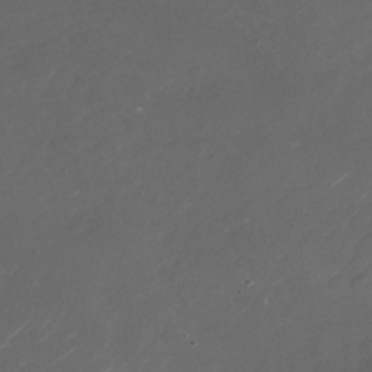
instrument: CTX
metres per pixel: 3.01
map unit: Nhu
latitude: -27.8989
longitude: -72.5735
